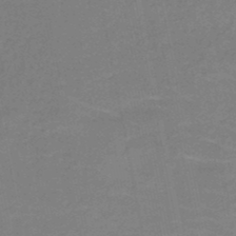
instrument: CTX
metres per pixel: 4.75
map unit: HNb
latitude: -49.7478
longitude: -48.4034
